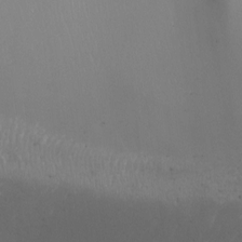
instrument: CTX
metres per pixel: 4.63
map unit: Nhu
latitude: -9.2754
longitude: -78.8191
